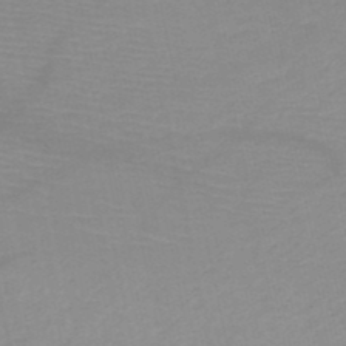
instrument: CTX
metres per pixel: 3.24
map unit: HNb
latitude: -48.8786
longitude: -43.5749
